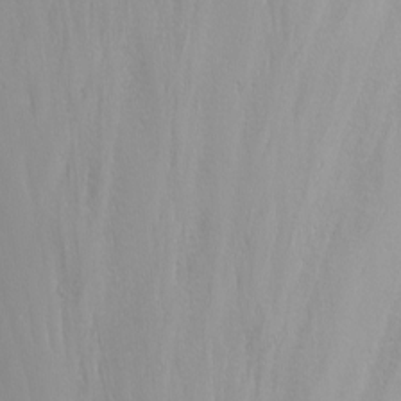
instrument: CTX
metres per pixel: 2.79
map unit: Nhu
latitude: -6.8408
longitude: -65.4993
